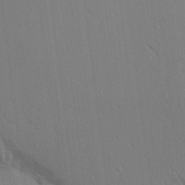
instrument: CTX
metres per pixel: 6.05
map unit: Aa
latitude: 17.1214
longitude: -148.9136
